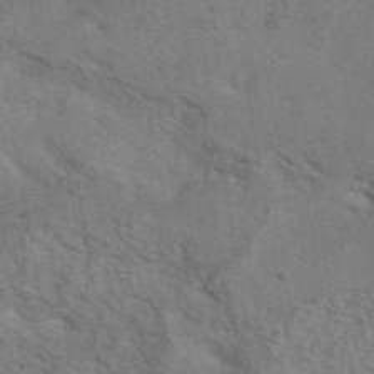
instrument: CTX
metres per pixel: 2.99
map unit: eAb
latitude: 41.8205
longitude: 108.1795
